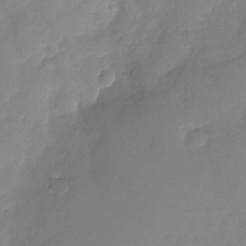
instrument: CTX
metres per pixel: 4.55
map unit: Nhu
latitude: -29.0864
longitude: -61.0647
